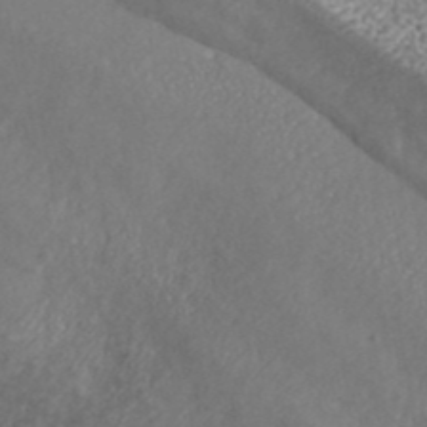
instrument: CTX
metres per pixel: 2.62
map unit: ANa
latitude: 42.4223
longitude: 23.9556
